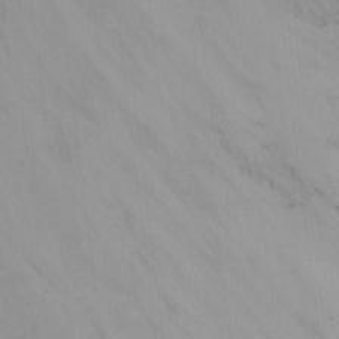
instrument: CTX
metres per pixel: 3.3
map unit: Nhu
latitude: -8.5385
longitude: -50.7435
